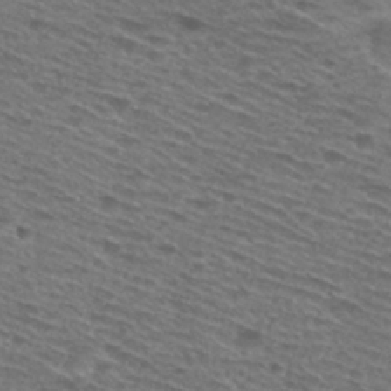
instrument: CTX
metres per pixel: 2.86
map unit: Nhu
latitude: 28.7813
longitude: -48.0255
